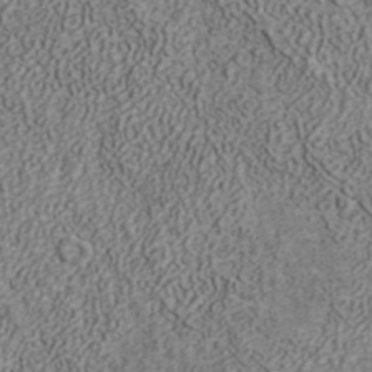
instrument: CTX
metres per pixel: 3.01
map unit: ANa
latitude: 40.8380
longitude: 20.2172
